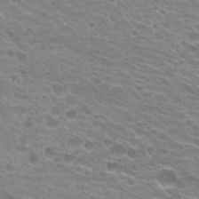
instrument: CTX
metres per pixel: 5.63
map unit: Hto
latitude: 21.2348
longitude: -38.1389
